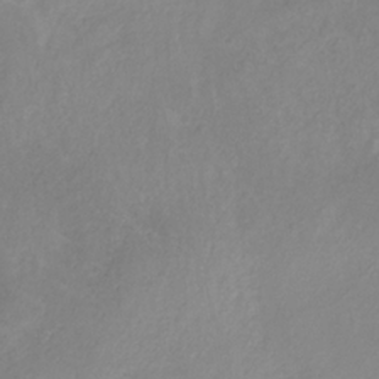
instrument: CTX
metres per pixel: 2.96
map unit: HNb
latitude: -31.1620
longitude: 63.7666
